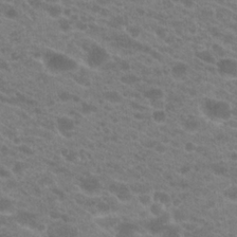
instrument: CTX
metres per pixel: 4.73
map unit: Hto
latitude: 20.7435
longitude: -38.1389
